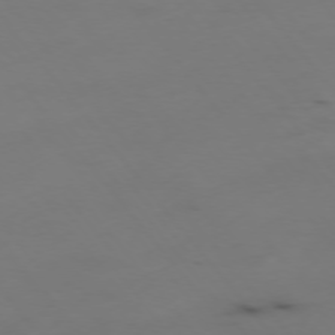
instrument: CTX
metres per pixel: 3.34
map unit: Hpe
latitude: -76.0850
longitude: -10.4790
